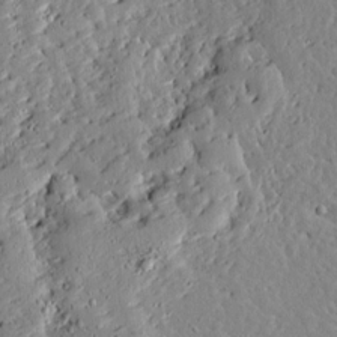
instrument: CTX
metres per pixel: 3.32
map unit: Ave
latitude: 13.2159
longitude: -133.9528
